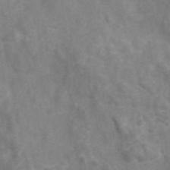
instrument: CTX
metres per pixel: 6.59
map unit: ANa
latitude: 45.6316
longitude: 26.8030
